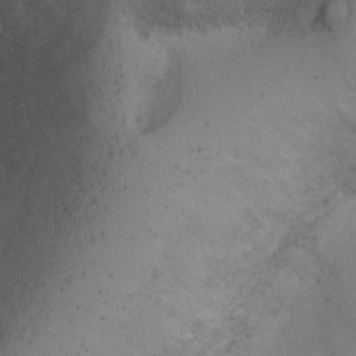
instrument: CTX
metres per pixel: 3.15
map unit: Ht
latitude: -6.8030
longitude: -26.2523
